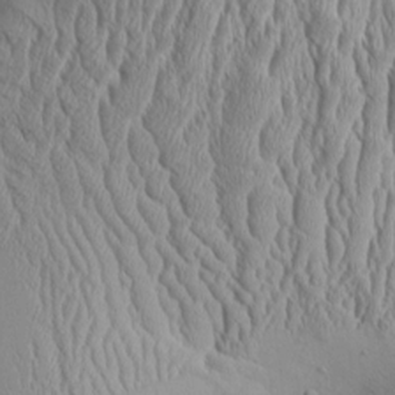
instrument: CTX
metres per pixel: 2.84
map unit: Aa
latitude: 8.8380
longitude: -129.2726
